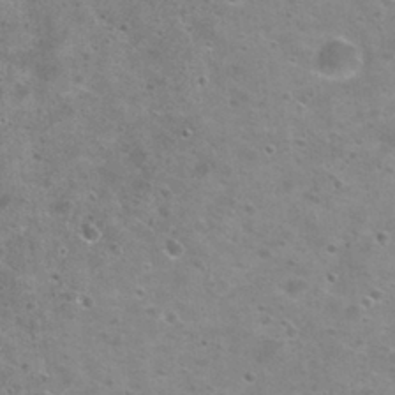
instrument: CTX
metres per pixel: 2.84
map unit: Nhu
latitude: 29.2159
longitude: -49.3293
